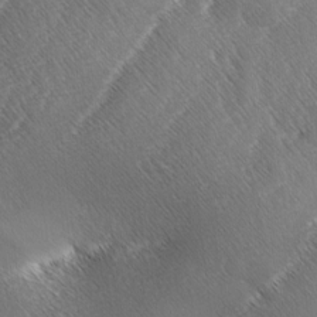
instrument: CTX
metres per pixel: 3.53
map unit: lAa
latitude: -3.9745
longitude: -129.8205
